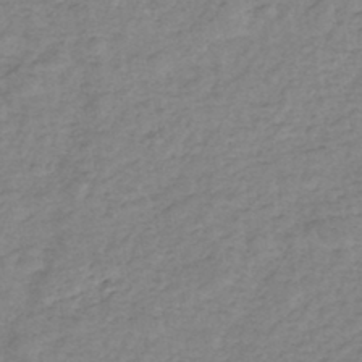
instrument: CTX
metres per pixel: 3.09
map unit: eHh
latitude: -45.9178
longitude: -29.4237
